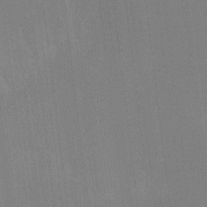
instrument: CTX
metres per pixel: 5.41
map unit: Ht
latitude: -11.6722
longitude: -46.3090
